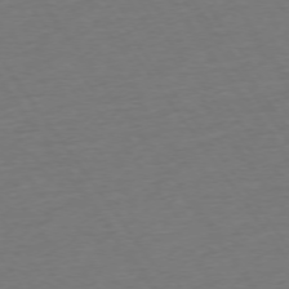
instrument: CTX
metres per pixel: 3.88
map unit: Ap
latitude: -74.7086
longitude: -89.9528
